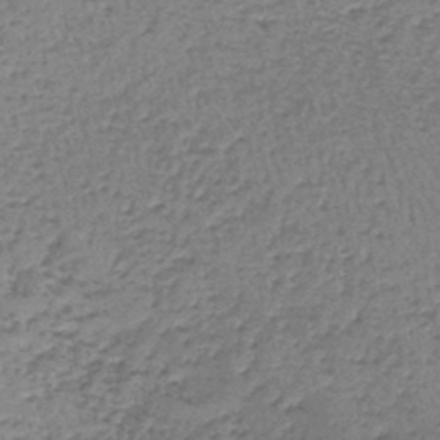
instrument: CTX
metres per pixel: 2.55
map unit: lHb
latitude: -43.8989
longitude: 58.1983
